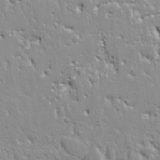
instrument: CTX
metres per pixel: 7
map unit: Ht
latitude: 8.9892
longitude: -76.5734
